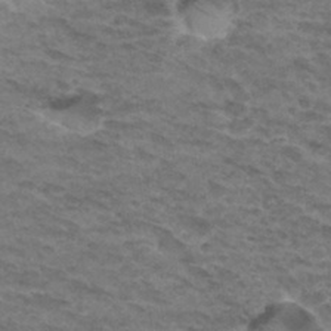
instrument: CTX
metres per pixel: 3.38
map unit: Hto
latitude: 32.2900
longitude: -47.2348
